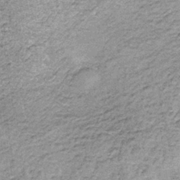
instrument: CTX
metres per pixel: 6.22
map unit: lHb
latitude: -36.3495
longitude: 65.1620
